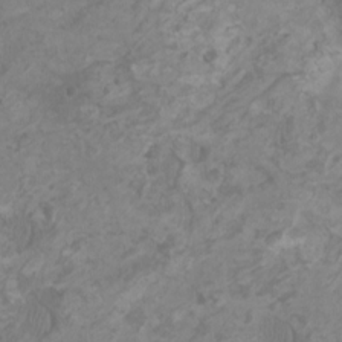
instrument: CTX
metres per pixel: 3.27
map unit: HNhu
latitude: 1.7071
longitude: -1.7071
